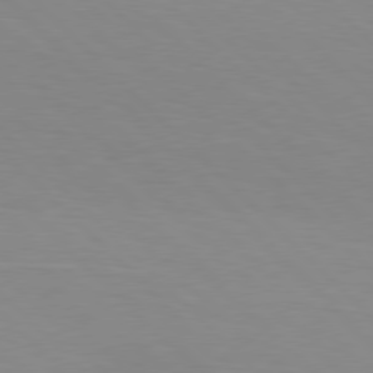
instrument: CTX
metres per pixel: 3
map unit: Hpe
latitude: 77.5560
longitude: -160.3656
